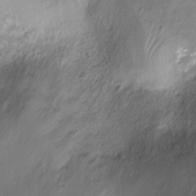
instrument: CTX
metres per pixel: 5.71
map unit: Ht
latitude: -9.1053
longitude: -20.3845
